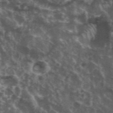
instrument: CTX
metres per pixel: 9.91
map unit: eHh
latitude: 35.1781
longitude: -59.8772
